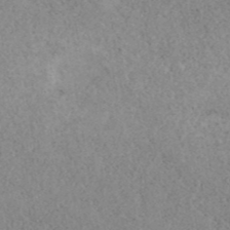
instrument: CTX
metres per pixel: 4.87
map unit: ANa
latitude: 40.9135
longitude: 18.5952
